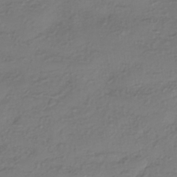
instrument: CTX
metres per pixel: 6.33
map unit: eHh
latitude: -42.5573
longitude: 122.0661
